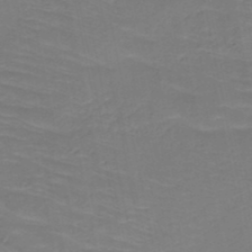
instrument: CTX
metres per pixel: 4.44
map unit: HNb
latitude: -49.4455
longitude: -50.8758
